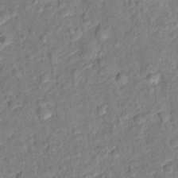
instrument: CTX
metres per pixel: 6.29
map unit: Hto
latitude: 12.9514
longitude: -38.4412
